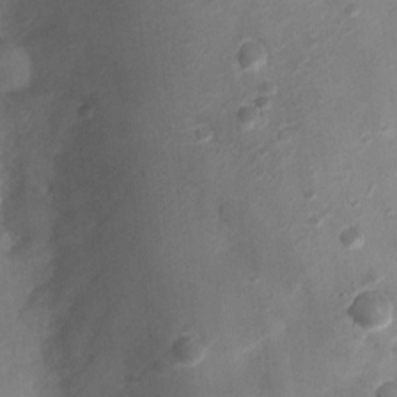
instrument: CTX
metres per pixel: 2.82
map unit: Nhu
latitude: 5.4048
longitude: -18.3467
